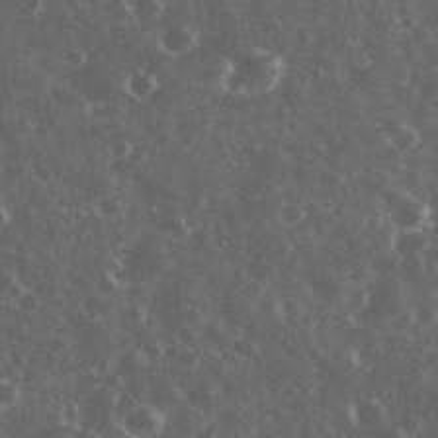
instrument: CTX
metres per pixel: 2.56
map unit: eHh
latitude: 34.4790
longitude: -60.1766
